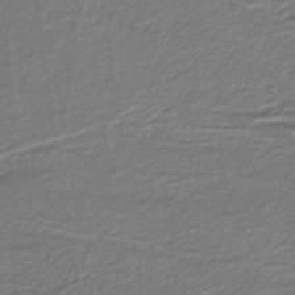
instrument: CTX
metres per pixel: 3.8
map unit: eAb
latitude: -39.8045
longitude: 52.4251
